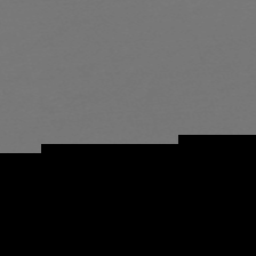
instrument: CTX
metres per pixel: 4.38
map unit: Nve
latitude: -59.4454
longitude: 56.4440
